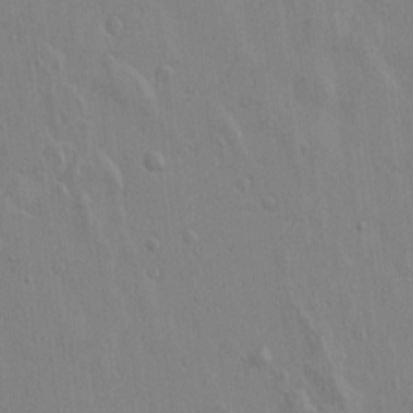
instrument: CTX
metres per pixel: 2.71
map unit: Htu
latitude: -3.6154
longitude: 156.9730
